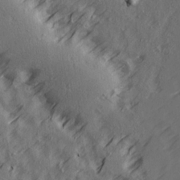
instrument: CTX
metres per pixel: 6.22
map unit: Ave
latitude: 14.4034
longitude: -105.8584
